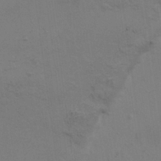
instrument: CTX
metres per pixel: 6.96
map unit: HNhu
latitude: 10.8569
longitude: 23.1431
